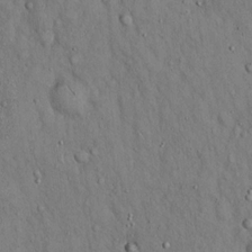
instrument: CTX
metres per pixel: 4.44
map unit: Hto
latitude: 15.1593
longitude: -58.5357
